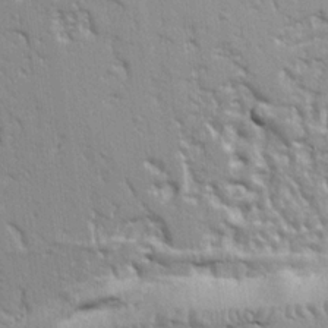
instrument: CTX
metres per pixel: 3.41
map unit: Ht
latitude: 9.0459
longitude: -76.7246
